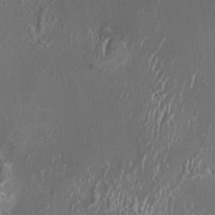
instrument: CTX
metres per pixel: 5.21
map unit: HNhu
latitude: -1.1243
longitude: 0.8786
